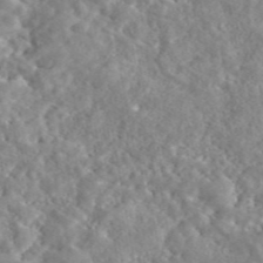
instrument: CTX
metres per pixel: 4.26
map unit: eAb
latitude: 45.4804
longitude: 128.6141
